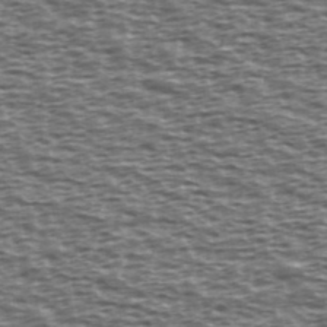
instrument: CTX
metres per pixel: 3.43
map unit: Ave
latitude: 38.7435
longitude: -112.8758
